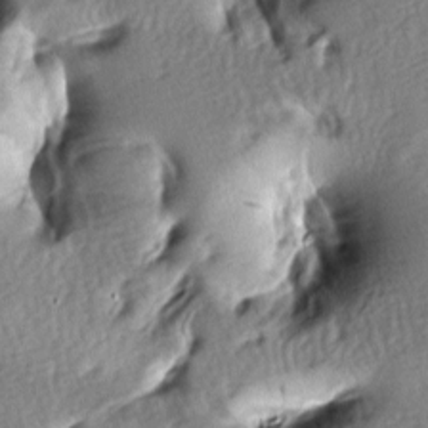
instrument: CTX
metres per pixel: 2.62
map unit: lAa
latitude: -8.0283
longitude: -126.6491
